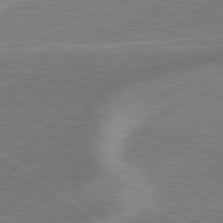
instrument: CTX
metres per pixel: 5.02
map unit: lApd
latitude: 79.0081
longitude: -171.3293
